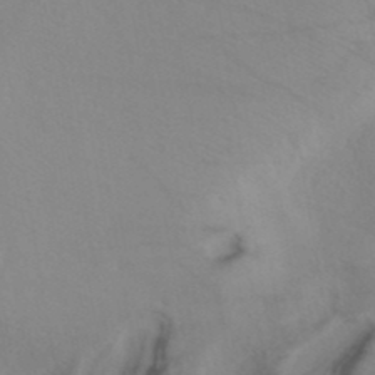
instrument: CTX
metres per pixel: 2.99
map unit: ANa
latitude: 40.1010
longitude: 28.5574
